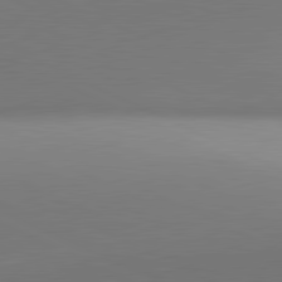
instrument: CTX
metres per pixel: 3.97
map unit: lApd
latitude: 81.3293
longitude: 143.8989
